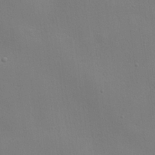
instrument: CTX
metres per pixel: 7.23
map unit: lHvf
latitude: 22.6112
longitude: 141.1431
